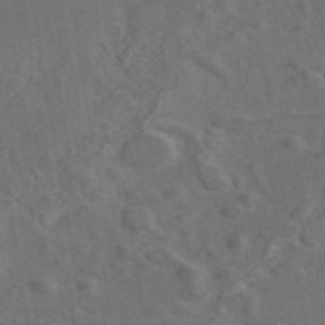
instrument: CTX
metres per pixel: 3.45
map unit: eAb
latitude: 46.4034
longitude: 109.4643
